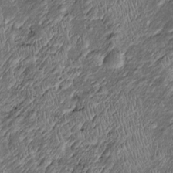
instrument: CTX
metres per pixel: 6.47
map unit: Htu
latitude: -7.5021
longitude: 157.1053
